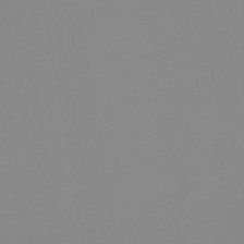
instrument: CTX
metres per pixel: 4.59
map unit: HNb
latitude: -45.0298
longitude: -44.5357
